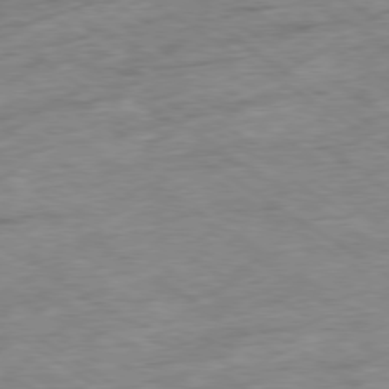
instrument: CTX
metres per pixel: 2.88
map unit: Hpe
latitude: -79.0486
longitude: -21.3293
